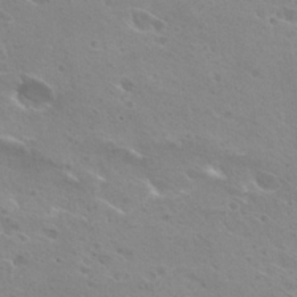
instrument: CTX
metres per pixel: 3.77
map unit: Hto
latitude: 27.9528
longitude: -39.9717
